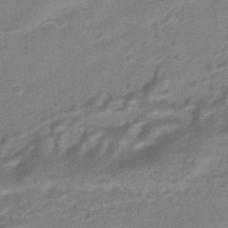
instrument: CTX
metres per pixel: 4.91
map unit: HNhu
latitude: -43.1998
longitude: 90.4629
